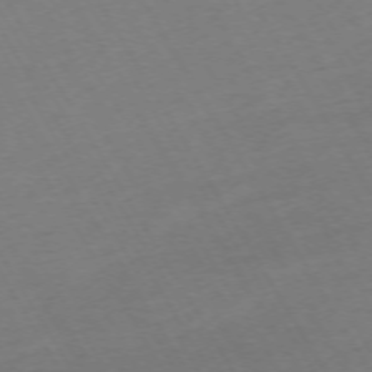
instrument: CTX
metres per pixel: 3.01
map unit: Hpe
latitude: -72.8030
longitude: 9.3510
